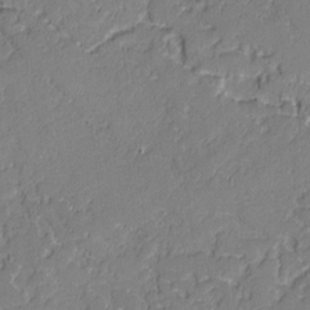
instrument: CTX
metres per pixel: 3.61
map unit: lAvf
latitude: -0.9164
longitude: -106.6490
